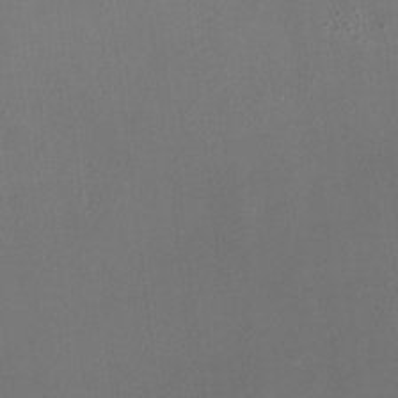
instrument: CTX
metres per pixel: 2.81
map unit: HNhu
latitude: -3.1620
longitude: -3.0647
